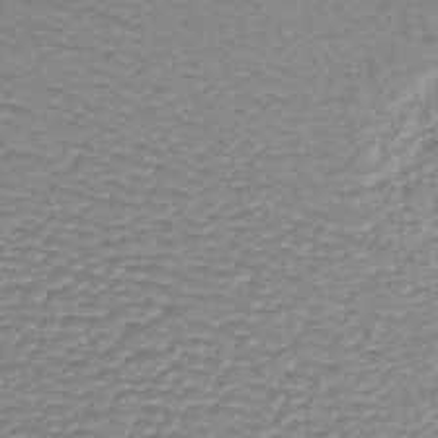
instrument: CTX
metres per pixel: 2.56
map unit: lHb
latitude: -44.0472
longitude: 69.8044
